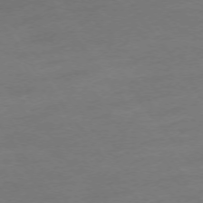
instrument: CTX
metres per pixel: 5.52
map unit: Ap
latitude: -74.8408
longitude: -79.4427
